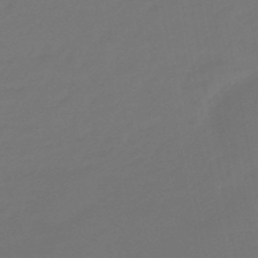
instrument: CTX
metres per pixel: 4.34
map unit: eHb
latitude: -47.3131
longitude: 88.6896
